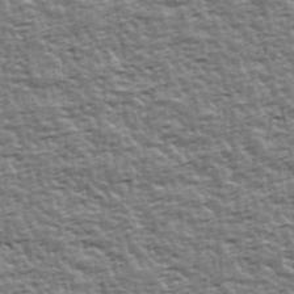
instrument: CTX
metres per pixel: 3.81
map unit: Ave
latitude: 42.9136
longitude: -112.7057
